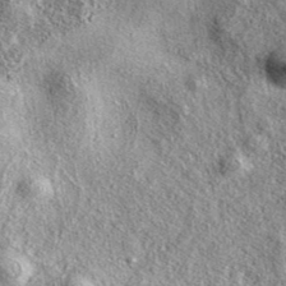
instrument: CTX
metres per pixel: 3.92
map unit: eAb
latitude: 38.2145
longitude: 109.5210
